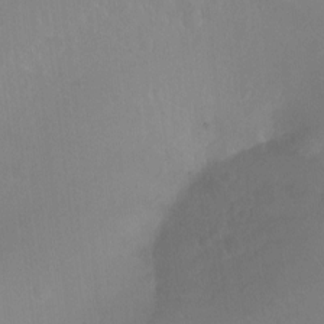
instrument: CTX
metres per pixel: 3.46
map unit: Ht
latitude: -8.8786
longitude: -38.0633
